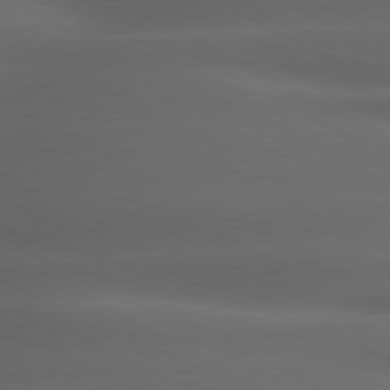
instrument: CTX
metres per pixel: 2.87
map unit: lApd
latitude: 79.4427
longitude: -118.9702
